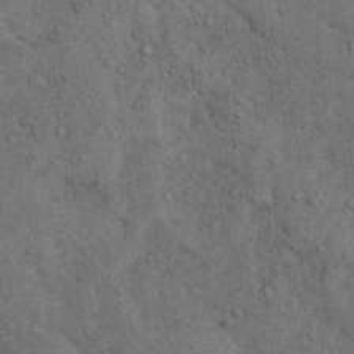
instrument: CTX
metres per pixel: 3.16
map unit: Ave
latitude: 23.5938
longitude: -134.3278
